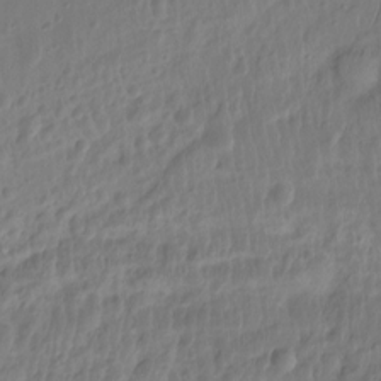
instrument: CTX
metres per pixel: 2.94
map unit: Hto
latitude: -12.6141
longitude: -39.6127
